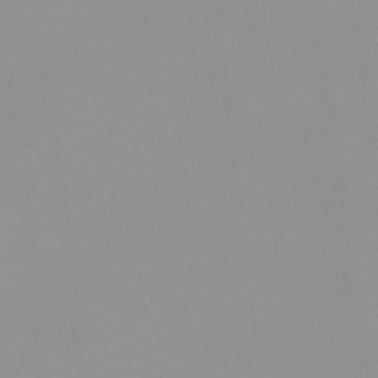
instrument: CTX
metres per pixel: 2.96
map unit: HNhu
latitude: -0.9164
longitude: -5.9339
